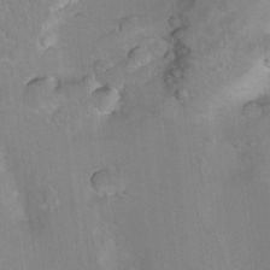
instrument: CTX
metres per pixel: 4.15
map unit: Hto
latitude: 8.2334
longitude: -30.2145
